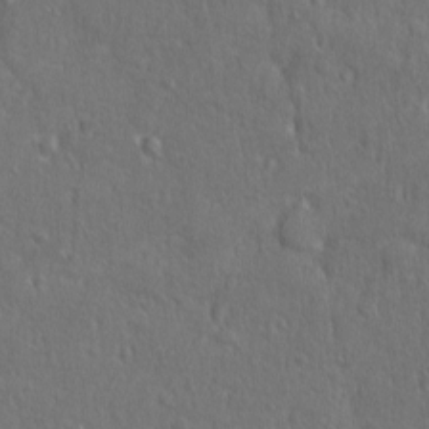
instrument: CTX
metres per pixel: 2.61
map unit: Ave
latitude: -9.0486
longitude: -119.2159
